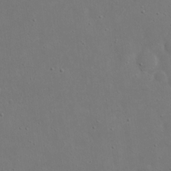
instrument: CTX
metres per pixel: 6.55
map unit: eHh
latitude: 18.0444
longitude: -71.4804
